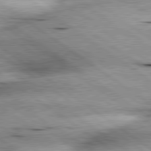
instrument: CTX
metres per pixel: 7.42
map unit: lApd
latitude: 79.8395
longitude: -140.7624
